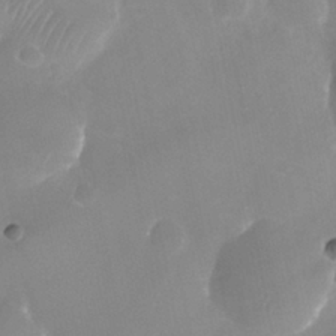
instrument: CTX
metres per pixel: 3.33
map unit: Nhu
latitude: -24.9919
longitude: -70.2711
